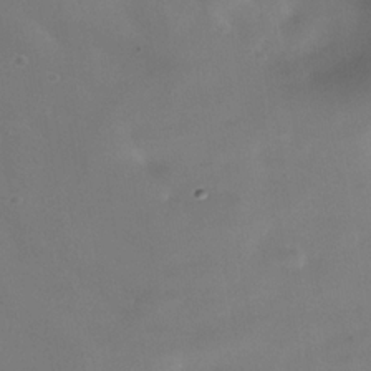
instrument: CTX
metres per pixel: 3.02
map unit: Nhe
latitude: -36.7841
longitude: -90.6868
